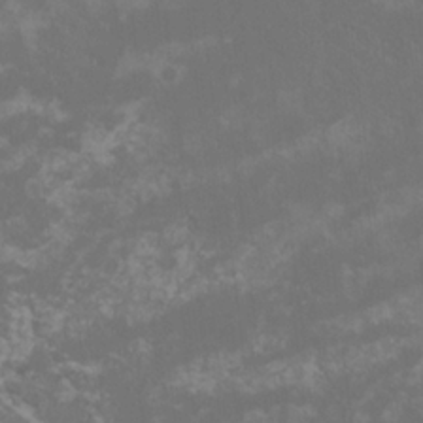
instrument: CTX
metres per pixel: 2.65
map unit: HNhu
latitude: 1.1025
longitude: -2.1955
